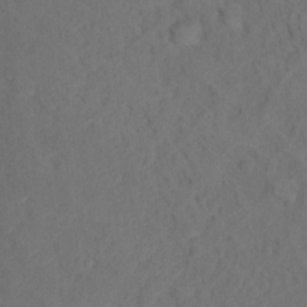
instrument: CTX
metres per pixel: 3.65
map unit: Nhu
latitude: 12.3845
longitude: -28.1955
